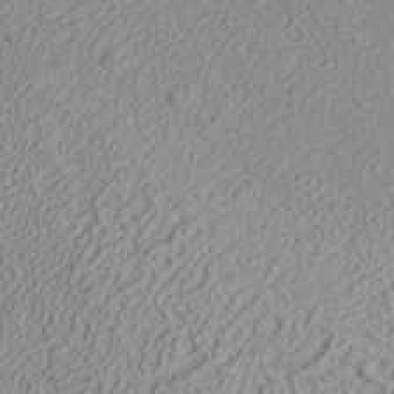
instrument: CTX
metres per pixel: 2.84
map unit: ANa
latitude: 35.3859
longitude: 14.3118
